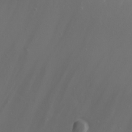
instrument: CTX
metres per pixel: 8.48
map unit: Nhu
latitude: -7.3698
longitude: -76.0633
